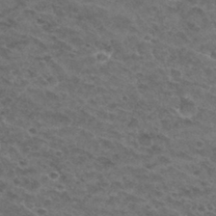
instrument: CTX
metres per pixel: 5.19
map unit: Hto
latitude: 32.3656
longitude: -48.4412
